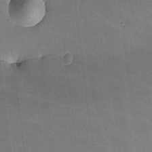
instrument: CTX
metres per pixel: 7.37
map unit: lHvf
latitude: -10.7274
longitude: -104.0822
